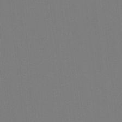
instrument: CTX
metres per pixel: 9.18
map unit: eHh
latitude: -6.1605
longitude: -83.3292
